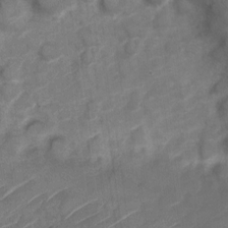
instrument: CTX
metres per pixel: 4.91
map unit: Nve
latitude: -19.6722
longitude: 107.7478
